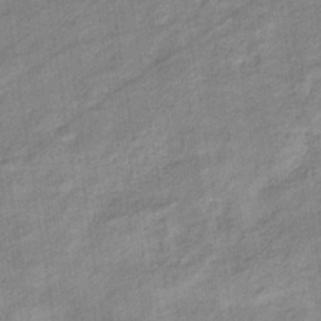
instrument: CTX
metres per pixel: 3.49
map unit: eHb
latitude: -37.5966
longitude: 77.8800
